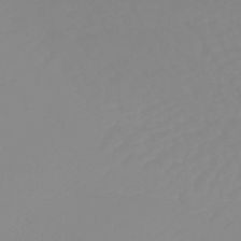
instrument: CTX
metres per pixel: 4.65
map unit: eHb
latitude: -44.5763
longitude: 81.0865
